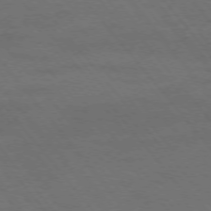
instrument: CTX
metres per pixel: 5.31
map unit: Ap
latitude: -76.2928
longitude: -62.5168
